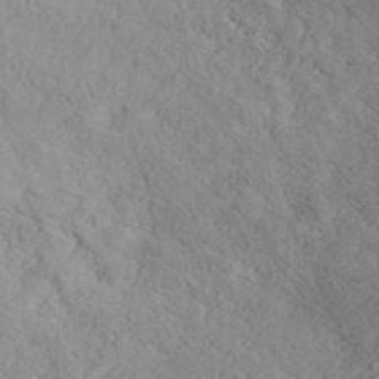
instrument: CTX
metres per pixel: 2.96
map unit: ANa
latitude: 43.0836
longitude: 54.2740
